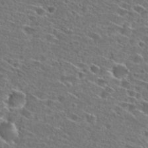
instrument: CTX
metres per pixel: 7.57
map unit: Hto
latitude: 26.6113
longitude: -46.5546
